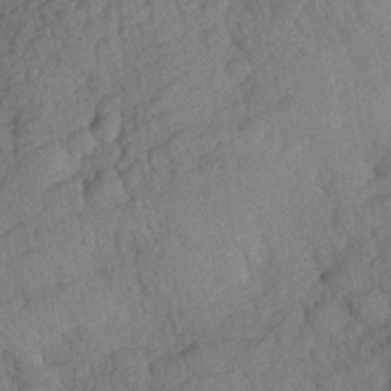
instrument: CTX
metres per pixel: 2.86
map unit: Aa
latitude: 27.4615
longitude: -143.7450
